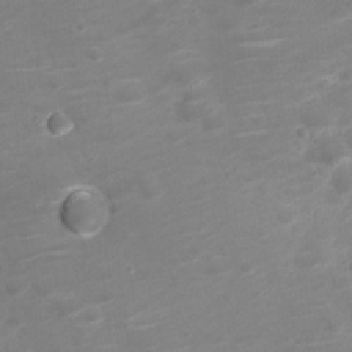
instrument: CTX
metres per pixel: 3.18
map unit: Nve
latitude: -20.1416
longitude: 104.4062
